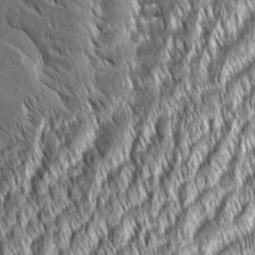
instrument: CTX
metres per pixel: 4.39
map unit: Aa
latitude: 8.0444
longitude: -132.0822
